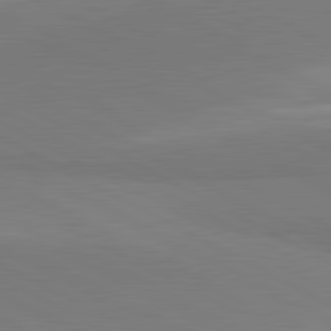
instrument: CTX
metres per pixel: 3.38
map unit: lApd
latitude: 81.6883
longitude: 159.3320
